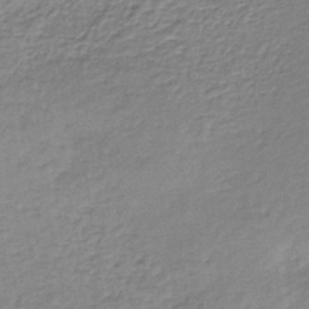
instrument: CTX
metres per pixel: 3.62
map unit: lHb
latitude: -35.9367
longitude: 62.3873
